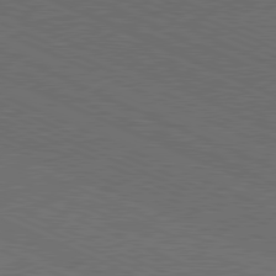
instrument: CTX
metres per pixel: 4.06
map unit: Hpe
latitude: -82.0850
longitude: 18.8408
